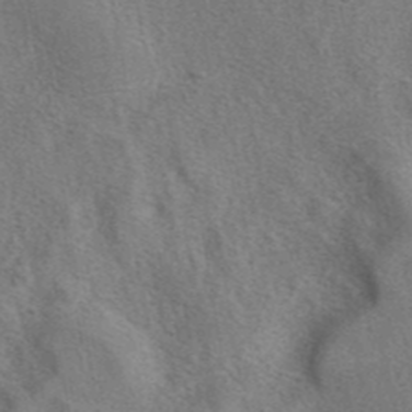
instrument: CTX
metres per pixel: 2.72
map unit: eAb
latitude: 41.1970
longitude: 107.5777
